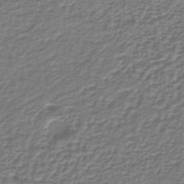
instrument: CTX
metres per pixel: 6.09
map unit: lHb
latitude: -36.4440
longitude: 58.7274
